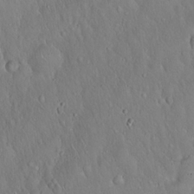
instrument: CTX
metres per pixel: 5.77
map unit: Hto
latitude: 16.6113
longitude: -57.5371
